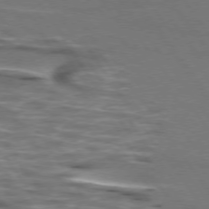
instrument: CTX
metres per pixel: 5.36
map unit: lApd
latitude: 74.6679
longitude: -57.2725
